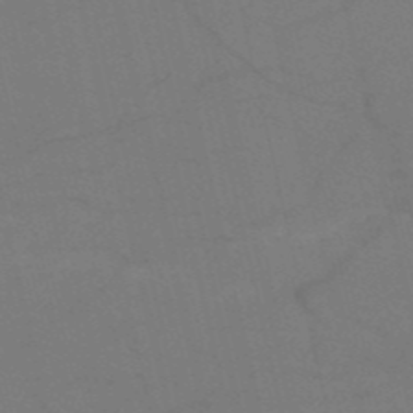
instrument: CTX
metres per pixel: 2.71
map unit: HNb
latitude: -53.2187
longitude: -47.7828
